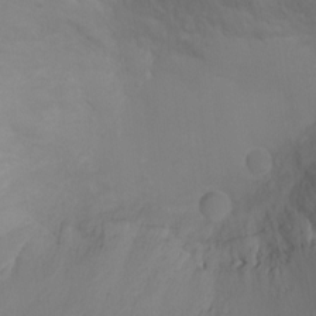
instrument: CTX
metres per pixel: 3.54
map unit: Ht
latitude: -2.1983
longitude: -18.2333
